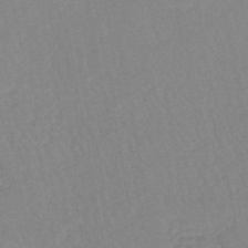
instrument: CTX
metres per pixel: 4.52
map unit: lHb
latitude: -44.7652
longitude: 80.4062
